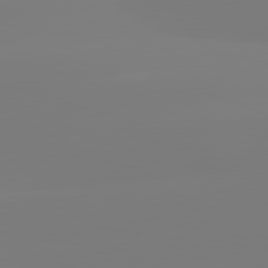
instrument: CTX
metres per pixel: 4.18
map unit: lApd
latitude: 81.7827
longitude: -159.5749
